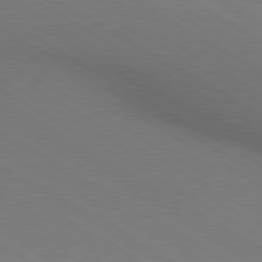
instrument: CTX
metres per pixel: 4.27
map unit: lApd
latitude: 80.1200
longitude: 128.1417
